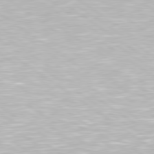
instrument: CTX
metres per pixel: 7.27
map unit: Hpe
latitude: 79.4238
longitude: -153.9150
